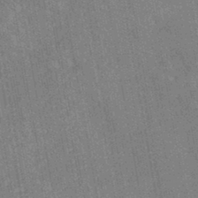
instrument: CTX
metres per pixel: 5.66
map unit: HNb
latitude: -44.3873
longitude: -37.8017
